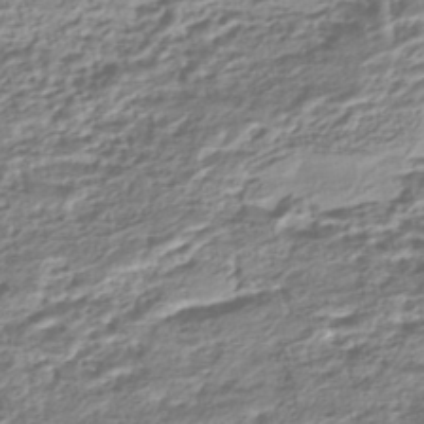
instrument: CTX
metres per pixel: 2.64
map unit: HNhu
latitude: -44.1228
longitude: 103.4643
